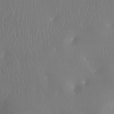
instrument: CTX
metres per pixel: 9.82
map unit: Ht
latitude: -14.9542
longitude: -41.6882
